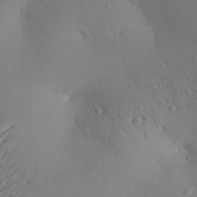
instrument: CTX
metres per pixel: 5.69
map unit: Aa
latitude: 25.6882
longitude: -144.5923
